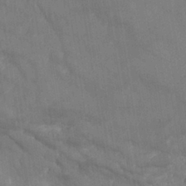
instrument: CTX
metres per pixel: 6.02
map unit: Nhe
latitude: -37.0864
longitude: 138.7652
